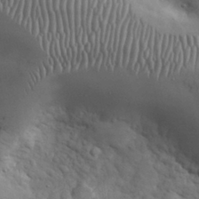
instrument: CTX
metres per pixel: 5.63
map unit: eHh
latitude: 31.9906
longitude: -68.9703
